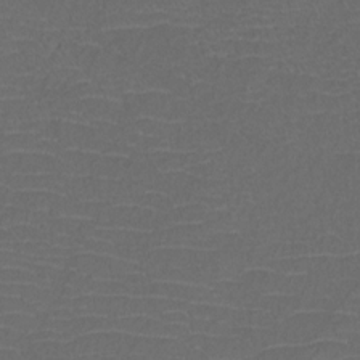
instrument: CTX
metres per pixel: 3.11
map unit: Htu
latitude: -11.7856
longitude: -72.1767
